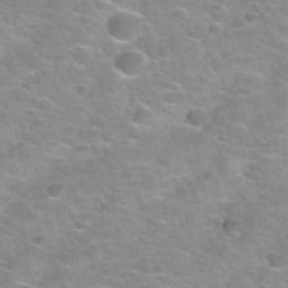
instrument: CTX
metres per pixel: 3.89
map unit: Nhu
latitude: 32.2522
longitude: -53.6883
